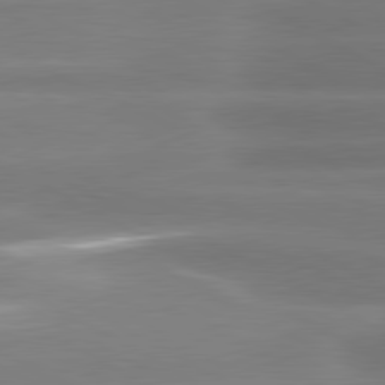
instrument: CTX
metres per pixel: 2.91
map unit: lApd
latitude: 80.6301
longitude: -135.4615
